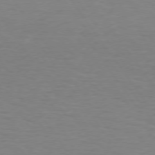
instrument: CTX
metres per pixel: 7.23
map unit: Hpe
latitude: 73.8773
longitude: -130.8002
